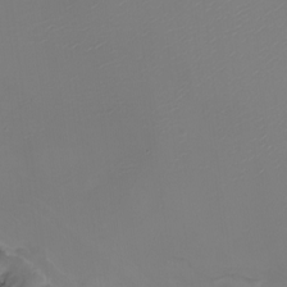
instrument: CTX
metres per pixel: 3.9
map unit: Nhu
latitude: -8.4629
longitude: -83.8394
